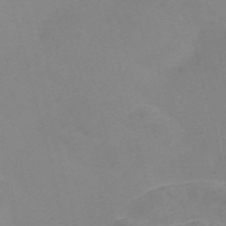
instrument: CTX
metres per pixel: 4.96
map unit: Nve
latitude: -56.8786
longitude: 53.3131
